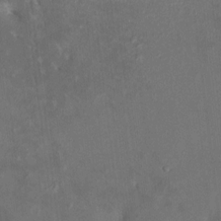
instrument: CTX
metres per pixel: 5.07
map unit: HNhu
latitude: 7.1403
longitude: 3.4832
